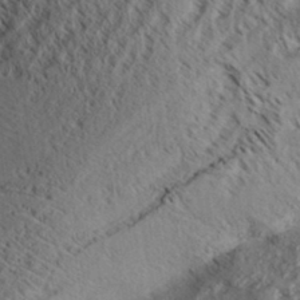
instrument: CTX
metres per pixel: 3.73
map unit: Aa
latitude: 32.6302
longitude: -137.6316
